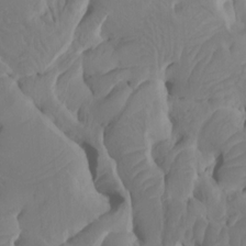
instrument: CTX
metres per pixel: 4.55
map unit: Htu
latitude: -7.9178
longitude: -66.3089
